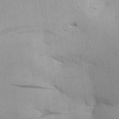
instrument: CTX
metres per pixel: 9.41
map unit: Aa
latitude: 21.5182
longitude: -144.5923
